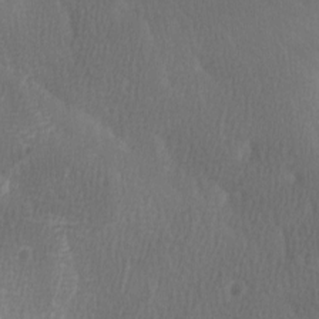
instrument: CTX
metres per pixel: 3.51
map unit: Ave
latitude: -7.4076
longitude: -122.6301
